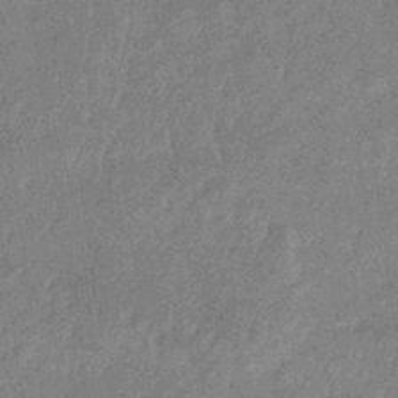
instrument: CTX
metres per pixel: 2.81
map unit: lHb
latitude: -33.3510
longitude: 69.0675
